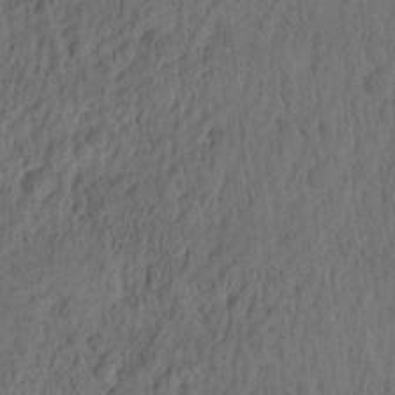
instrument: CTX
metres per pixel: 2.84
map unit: eHh
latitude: -2.1983
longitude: 17.1243
